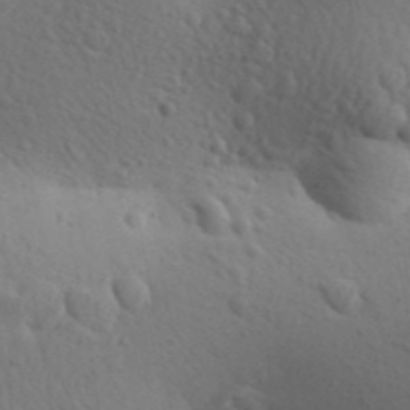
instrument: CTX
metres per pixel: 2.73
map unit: Aa
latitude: 29.9906
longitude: -146.5546
